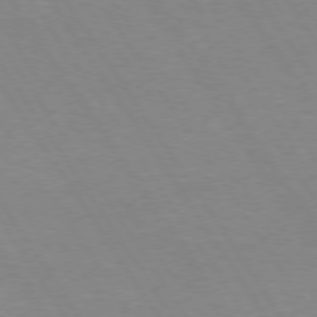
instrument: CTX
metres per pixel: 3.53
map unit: Hpe
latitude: 74.2523
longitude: -140.2333
